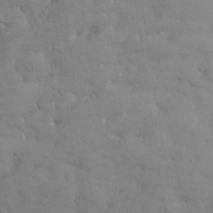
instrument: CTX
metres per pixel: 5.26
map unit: eHh
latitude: 31.6316
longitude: -67.7449
